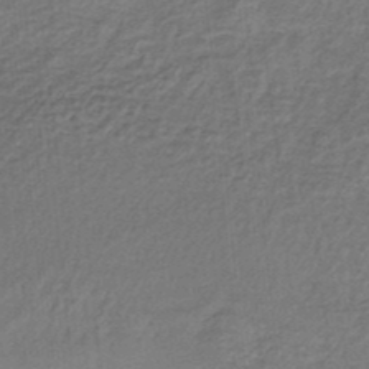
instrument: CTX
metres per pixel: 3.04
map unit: lHb
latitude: -35.7100
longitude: 60.8408
